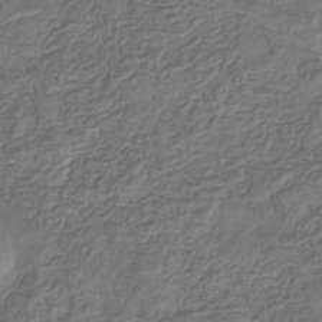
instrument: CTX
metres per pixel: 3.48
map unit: eHb
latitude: -34.7652
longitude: 79.9178
